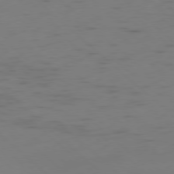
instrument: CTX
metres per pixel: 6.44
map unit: Ap
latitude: -78.5195
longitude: -61.8583
